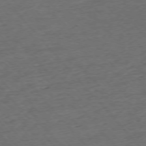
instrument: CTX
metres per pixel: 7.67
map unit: Ap
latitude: -75.7856
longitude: -80.7435
